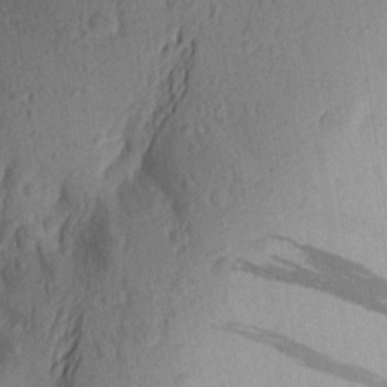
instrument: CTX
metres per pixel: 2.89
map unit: Aa
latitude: 25.4993
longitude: -146.1011
